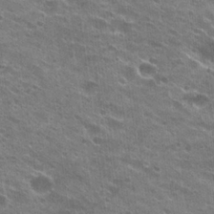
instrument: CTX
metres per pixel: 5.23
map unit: Hto
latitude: 24.2711
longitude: -42.1389
